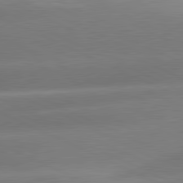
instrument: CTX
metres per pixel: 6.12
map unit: lApd
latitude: 81.1781
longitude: -159.9717
